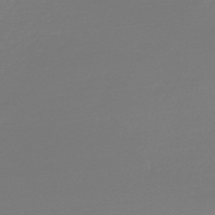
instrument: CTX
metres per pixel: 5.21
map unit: HNb
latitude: -46.3117
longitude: 56.5385
